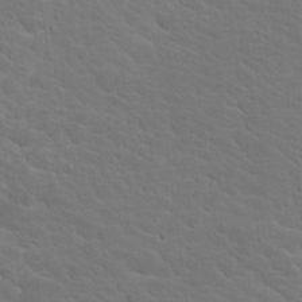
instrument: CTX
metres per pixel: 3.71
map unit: Hto
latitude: 18.3845
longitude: -33.4426
